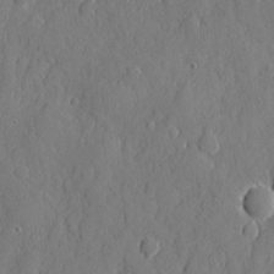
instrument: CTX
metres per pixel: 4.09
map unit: eHh
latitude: 6.2145
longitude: -75.1970
